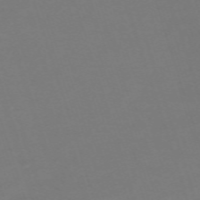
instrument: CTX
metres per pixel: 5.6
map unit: eHh
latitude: -63.5777
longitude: 49.3699
